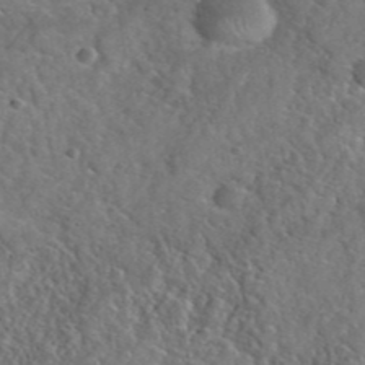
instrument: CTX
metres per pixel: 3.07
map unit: eHh
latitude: 40.7813
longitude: -56.6868
